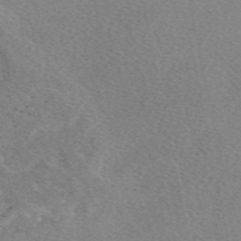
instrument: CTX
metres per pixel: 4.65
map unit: eAb
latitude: 49.1403
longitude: 107.7478
